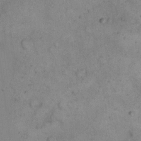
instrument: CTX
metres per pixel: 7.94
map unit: eHh
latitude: 17.2537
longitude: -62.6302
